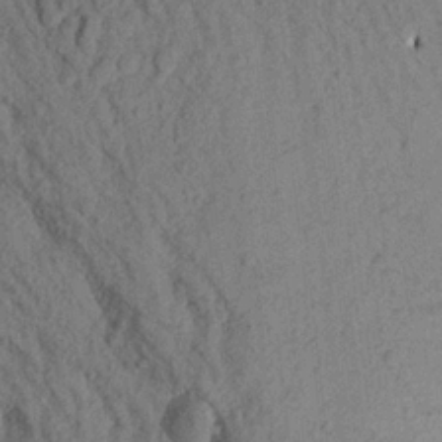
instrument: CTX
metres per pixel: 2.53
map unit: Aa
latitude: 16.4412
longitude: -146.8569
